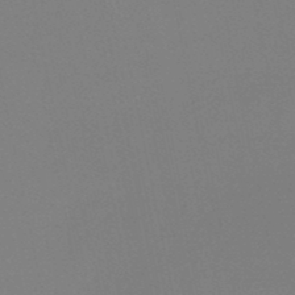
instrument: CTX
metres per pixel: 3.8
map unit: HNb
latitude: -49.2565
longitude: -48.9514
